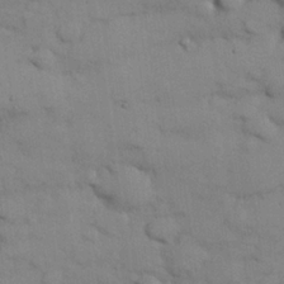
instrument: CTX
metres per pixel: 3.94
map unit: Nhu
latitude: 25.7638
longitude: -70.1578
